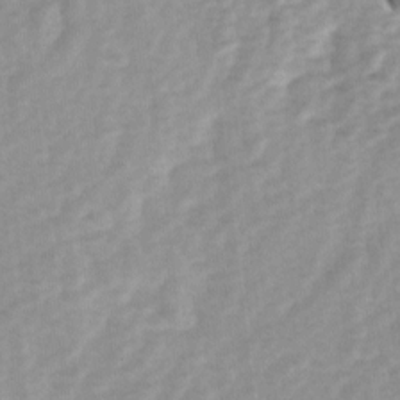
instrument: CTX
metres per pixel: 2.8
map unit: Ave
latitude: 1.2537
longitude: -112.4790
